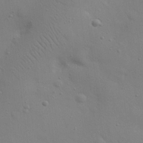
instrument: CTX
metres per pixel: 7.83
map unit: eHh
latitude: 24.9135
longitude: -69.5560
